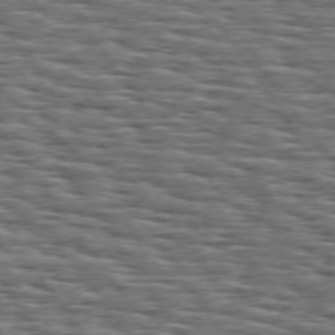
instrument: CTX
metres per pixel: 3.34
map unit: Hpe
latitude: 73.9906
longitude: -138.0444
